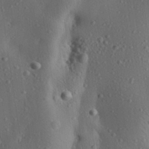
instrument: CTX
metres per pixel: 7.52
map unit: lAa
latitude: 22.9136
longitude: -137.7261
